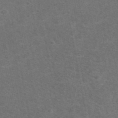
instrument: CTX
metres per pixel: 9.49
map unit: eAb
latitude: 47.7828
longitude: 116.1605
